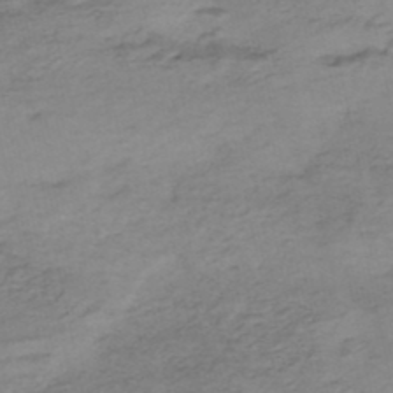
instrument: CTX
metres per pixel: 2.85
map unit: Nhe
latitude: -47.7666
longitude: -171.3104
